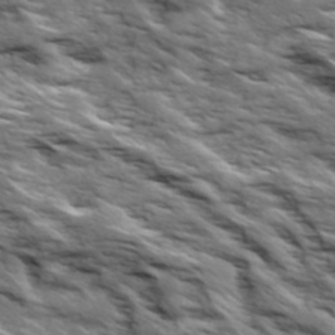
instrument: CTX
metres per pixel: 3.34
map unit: Ave
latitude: 19.3670
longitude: -134.9891
